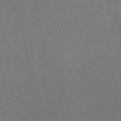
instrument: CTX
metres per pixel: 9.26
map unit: HNb
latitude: -47.4832
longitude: -39.1025
